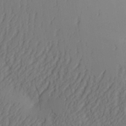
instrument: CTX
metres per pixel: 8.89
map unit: Aa
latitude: 30.0822
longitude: -141.0080
